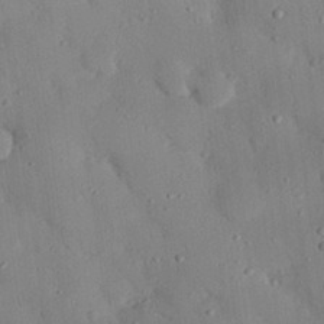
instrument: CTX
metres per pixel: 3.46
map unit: eHh
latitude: 27.2348
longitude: -79.6316
